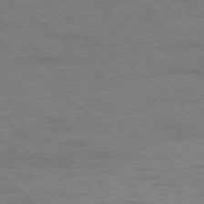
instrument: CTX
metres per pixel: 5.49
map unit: Ap
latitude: -78.1416
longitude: -85.8772
